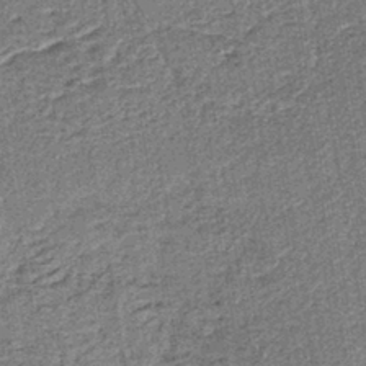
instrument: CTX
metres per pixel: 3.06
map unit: lHb
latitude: -40.3495
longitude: 63.5210
